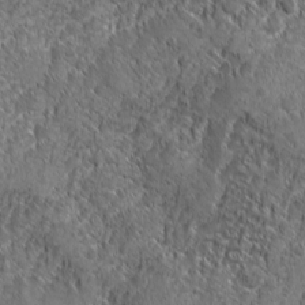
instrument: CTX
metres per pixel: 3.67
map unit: Ave
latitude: -10.4062
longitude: -119.7449
